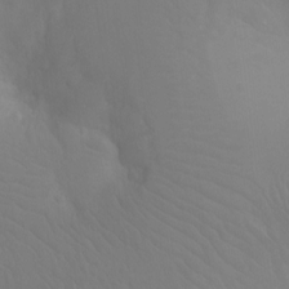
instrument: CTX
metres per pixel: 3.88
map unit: Ht
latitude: -3.6154
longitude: -25.8772
